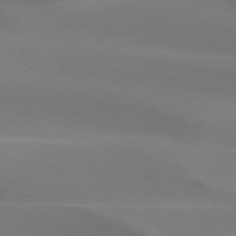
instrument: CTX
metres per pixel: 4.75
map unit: lApd
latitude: 73.6505
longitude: -49.1214
